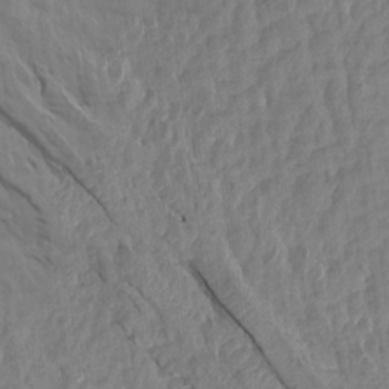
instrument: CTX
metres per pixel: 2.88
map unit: Aa
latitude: 15.6316
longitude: -145.5182
